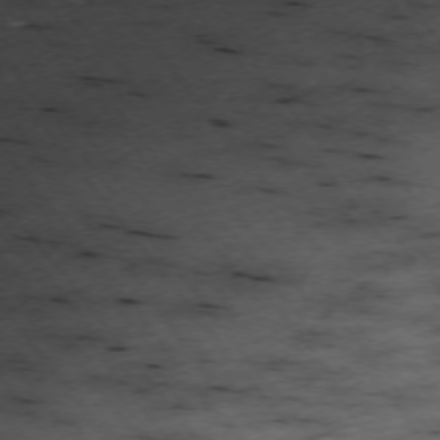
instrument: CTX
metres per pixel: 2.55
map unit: Ap
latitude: -73.9556
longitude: -73.4049
